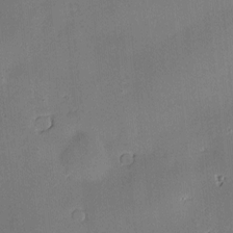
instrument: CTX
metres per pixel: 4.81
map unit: Hve
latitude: -10.0661
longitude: 175.5588
